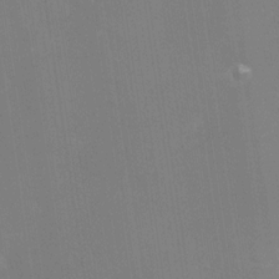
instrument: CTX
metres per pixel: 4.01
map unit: Nhe
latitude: -28.9353
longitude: -110.0822
